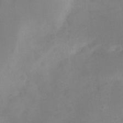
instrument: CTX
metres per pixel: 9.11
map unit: Ht
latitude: -9.2565
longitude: -46.2145
